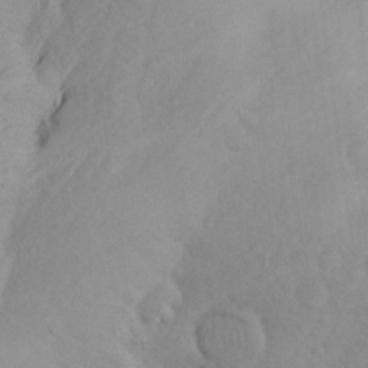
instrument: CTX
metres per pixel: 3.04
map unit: Aa
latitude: 26.5735
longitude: -147.4805
